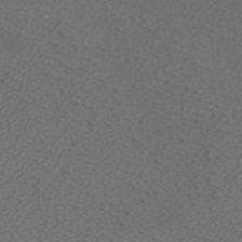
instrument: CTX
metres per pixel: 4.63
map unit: ANa
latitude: 38.6679
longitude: 23.9745
